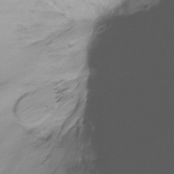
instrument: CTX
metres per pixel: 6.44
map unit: Ht
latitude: -16.0661
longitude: -43.5182
